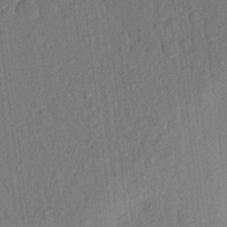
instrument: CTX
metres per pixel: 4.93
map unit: Aa
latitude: 23.5749
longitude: -147.4805
